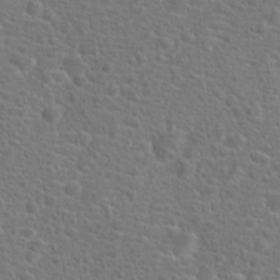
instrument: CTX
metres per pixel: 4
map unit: Hto
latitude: 18.0444
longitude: -42.2523
